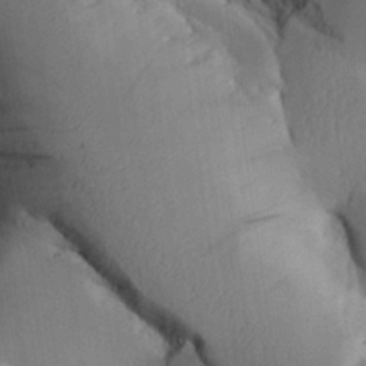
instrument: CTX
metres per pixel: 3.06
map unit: Aa
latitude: 27.0081
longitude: -134.3656
